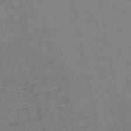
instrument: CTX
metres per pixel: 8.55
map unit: HNb
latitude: -48.6141
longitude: 59.0486
